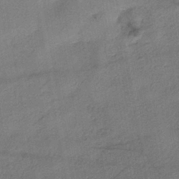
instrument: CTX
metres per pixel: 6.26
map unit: eHh
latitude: -41.5210
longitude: 119.7856
